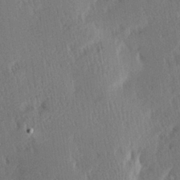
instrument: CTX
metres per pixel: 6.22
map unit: Hve
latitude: 27.1025
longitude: -93.6316
